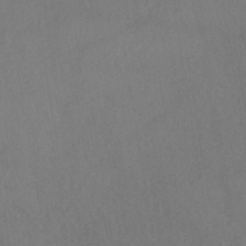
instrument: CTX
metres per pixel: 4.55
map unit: HNhu
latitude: -41.5399
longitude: 101.8233
